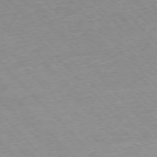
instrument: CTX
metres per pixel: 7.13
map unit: Ap
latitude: -76.5574
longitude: -87.5560
